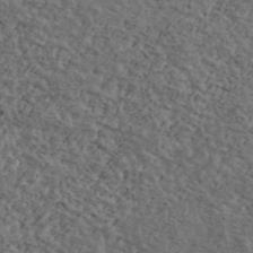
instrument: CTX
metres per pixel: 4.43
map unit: Ave
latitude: 40.5356
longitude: -108.1011
